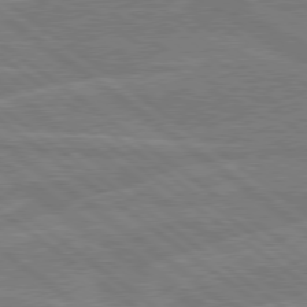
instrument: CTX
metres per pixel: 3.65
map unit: Hpe
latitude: 78.6680
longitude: -129.8961
